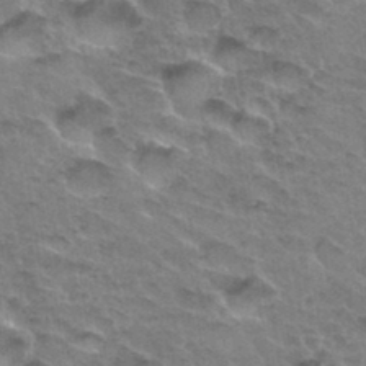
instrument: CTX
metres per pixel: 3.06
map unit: Hto
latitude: 33.4426
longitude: -46.9703
